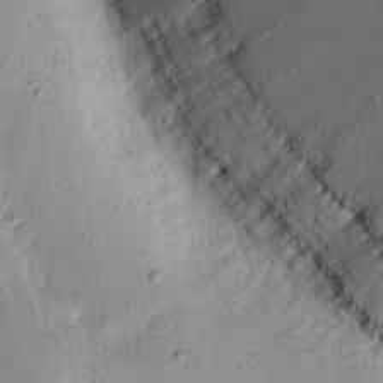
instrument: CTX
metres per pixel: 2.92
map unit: eHh
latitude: 9.5182
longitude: -72.4034
